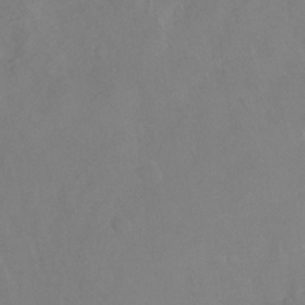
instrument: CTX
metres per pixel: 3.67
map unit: Nhu
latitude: -23.5588
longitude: -57.2725
